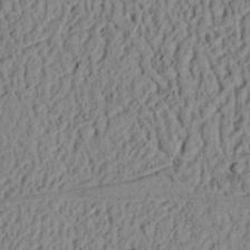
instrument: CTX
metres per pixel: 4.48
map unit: Ht
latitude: 13.1403
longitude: -74.4223
